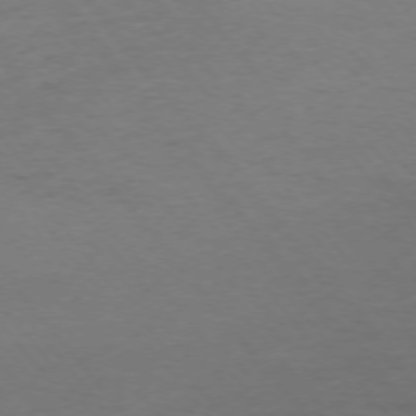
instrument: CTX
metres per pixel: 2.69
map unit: Ap
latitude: -75.6911
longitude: -84.2523
